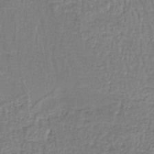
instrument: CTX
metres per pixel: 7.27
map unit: lHb
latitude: -39.4077
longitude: 61.3699
